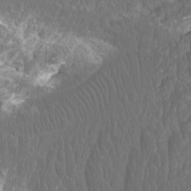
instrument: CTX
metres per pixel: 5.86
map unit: Htu
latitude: -11.5399
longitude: -72.4412
